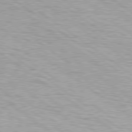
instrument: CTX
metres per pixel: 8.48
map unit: Hpe
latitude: 79.2915
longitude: -154.8191
